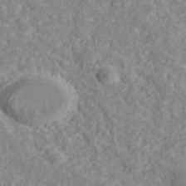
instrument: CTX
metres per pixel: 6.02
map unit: ANa
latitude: 41.2725
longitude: 30.0094
